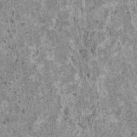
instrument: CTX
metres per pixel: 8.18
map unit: HNhu
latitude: 1.1970
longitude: 5.1431
